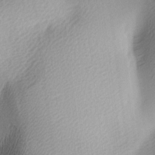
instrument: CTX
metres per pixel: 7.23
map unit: lAa
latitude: -5.2754
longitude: -121.4427
